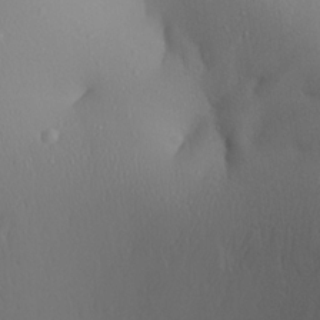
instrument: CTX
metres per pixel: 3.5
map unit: Aa
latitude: 25.5371
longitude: -144.2900
